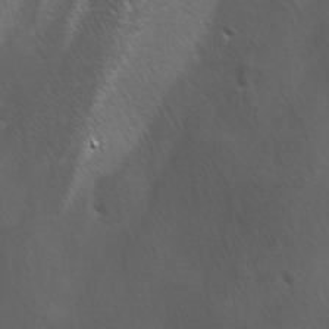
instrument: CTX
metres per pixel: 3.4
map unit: Ave
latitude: -0.3307
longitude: -113.0458
